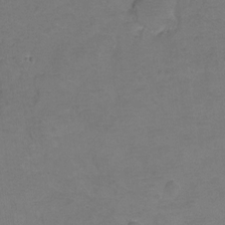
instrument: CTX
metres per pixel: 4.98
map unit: Hto
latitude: 3.0836
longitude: -33.0081
